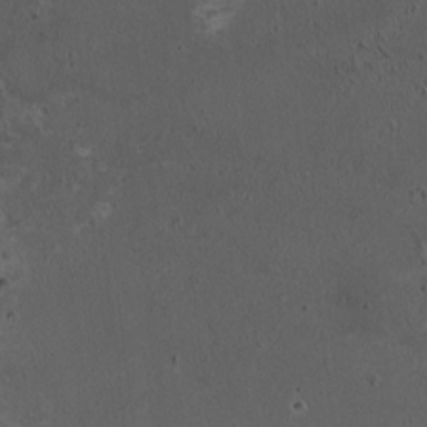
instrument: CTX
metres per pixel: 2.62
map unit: HNhu
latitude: 5.6127
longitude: 13.5777
